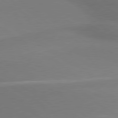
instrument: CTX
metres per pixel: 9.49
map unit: lApd
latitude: 79.8773
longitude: 178.3495
